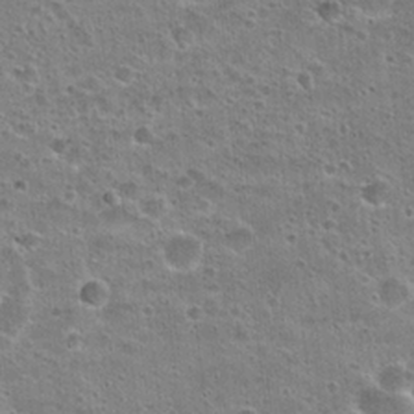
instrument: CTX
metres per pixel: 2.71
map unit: Hto
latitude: 23.0647
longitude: -49.1025
